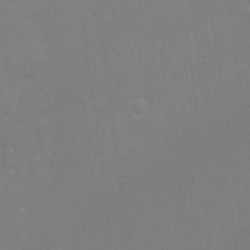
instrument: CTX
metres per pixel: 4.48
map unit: Nhu
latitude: 26.9892
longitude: -61.5182
